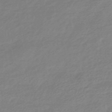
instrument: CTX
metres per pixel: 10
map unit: eHb
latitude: -44.7274
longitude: 89.4265
